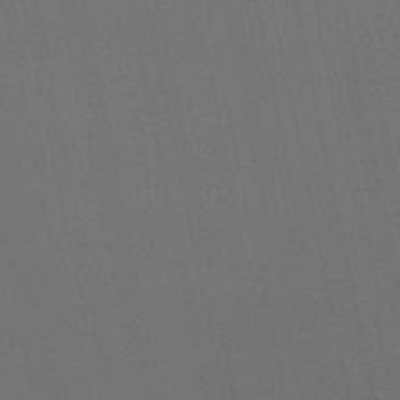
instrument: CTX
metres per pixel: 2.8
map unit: eHb
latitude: -50.7841
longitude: 71.1620
